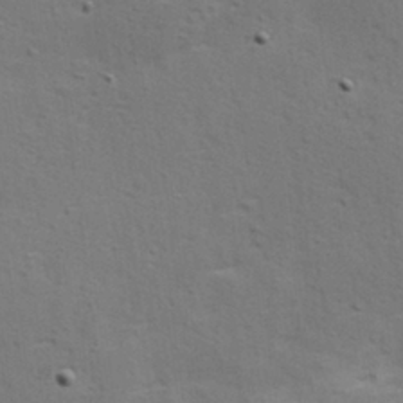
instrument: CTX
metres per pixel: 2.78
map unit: Hve
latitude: 23.8772
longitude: -97.9150
